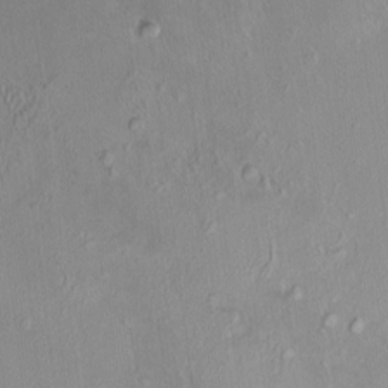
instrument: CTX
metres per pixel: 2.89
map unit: HNhu
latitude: 5.9150
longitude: 10.3117
